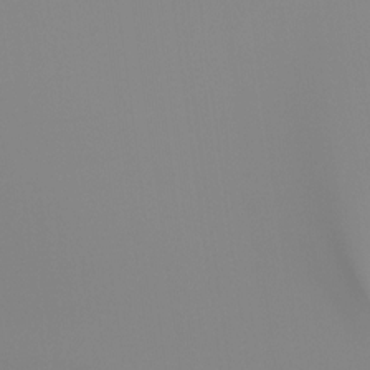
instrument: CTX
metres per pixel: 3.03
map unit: Ht
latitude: -13.3132
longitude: -49.9717
